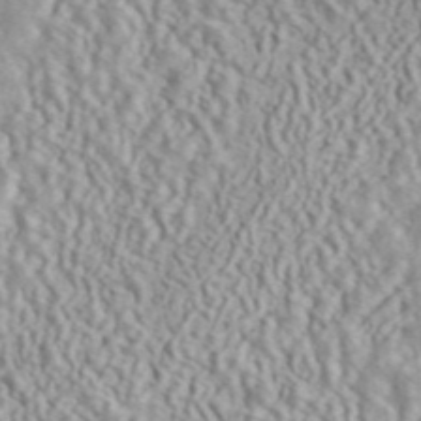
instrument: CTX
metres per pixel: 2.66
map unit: ANa
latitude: 45.4427
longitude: 36.6518
